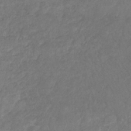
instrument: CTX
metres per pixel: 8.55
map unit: eHb
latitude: -32.7086
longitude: 71.0487
